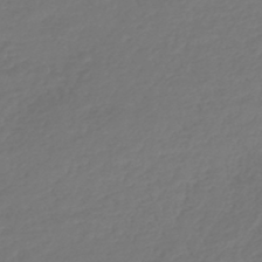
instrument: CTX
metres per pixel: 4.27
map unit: lHb
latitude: -42.8408
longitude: 69.7855
